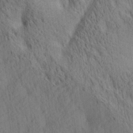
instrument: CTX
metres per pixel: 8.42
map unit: lAa
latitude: 21.2348
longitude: -138.8380
